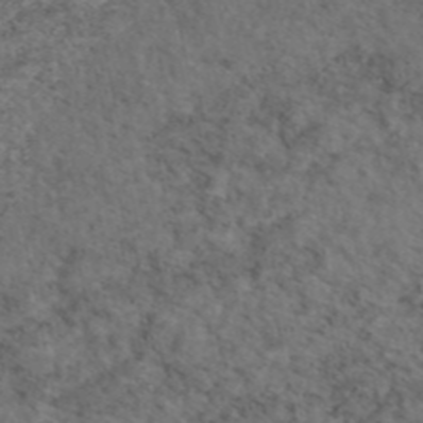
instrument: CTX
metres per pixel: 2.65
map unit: eAb
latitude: 46.5168
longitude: 118.2362
